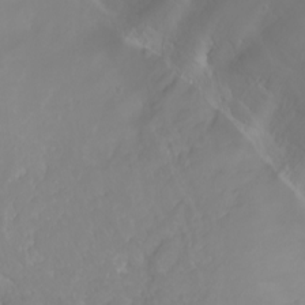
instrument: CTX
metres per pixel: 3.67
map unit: eHh
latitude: 1.2348
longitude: -54.8191
